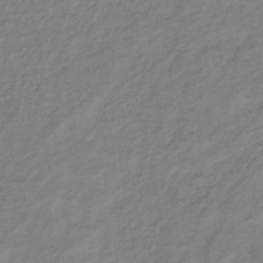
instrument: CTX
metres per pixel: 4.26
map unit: lHb
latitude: -39.0487
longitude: 71.7100
